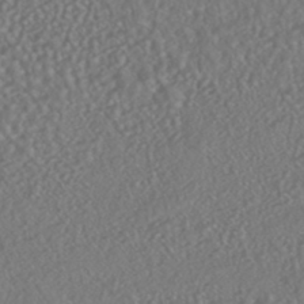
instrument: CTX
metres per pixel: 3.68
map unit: HNhu
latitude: -46.5007
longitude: 104.3873
